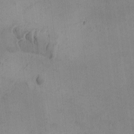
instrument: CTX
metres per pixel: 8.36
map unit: Ave
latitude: -8.9731
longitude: -122.2145
